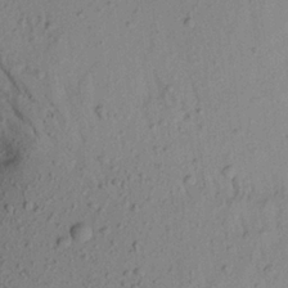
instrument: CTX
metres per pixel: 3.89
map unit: Aa
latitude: 20.3279
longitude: -149.3293
